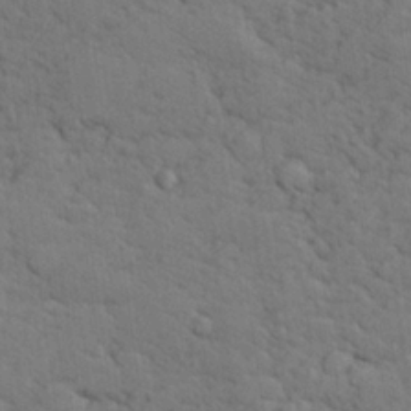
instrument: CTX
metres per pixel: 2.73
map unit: lHvf
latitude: 26.1011
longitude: 143.0297
